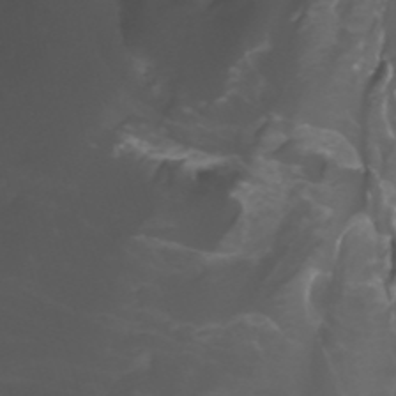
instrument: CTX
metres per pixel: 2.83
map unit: Nhu
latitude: -11.5021
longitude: -74.9703
